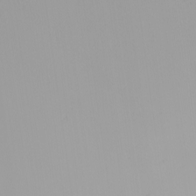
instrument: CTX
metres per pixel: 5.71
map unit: Nhu
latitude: -5.3131
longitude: -92.1389
